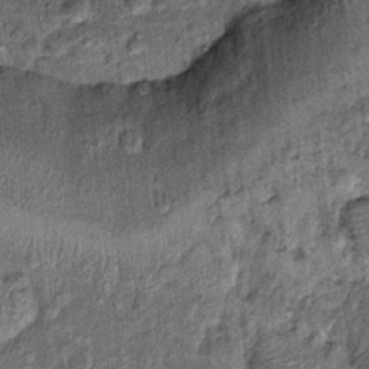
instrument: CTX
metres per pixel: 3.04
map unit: Hto
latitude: 14.3090
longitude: -34.8947
